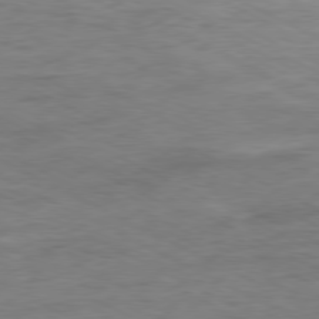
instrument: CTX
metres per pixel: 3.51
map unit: Ap
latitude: -80.3873
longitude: -75.6883
